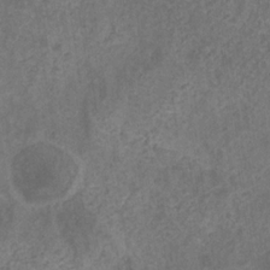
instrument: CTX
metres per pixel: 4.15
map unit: eHb
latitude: -31.3132
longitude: 71.5399
